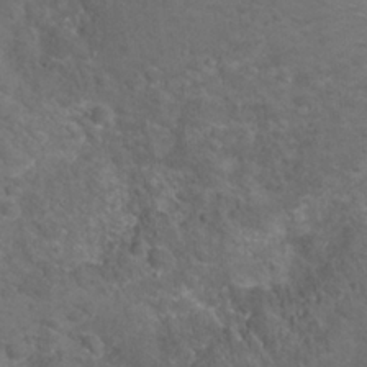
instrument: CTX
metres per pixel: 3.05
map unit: Nhu
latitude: 24.4034
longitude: -51.9528
